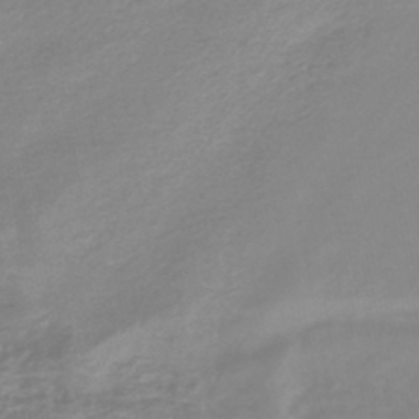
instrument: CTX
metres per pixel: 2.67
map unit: lHb
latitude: -44.6141
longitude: 78.9730
